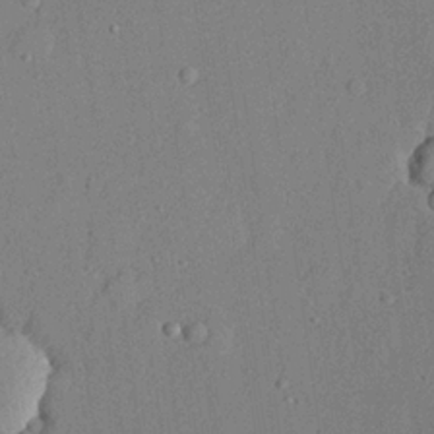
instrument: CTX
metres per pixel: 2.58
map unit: lHvf
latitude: 21.5371
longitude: 144.5763
